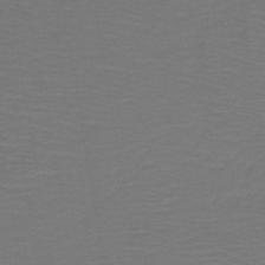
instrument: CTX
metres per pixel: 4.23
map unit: lHb
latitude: -43.5399
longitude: 52.9919
